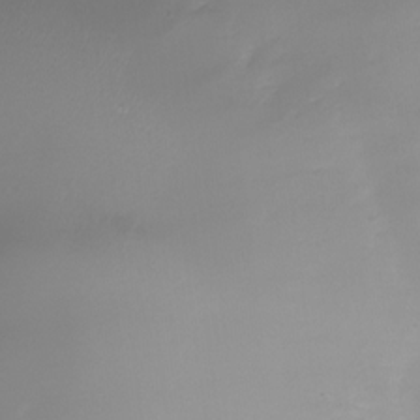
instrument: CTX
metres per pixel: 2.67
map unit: Nhu
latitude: -27.5588
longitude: -78.8380
